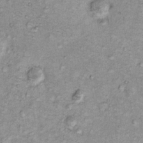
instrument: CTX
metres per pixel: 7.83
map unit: eHh
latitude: -0.2740
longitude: 16.7464
